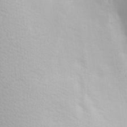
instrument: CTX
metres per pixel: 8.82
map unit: Hve
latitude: 2.4979
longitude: -123.4237
